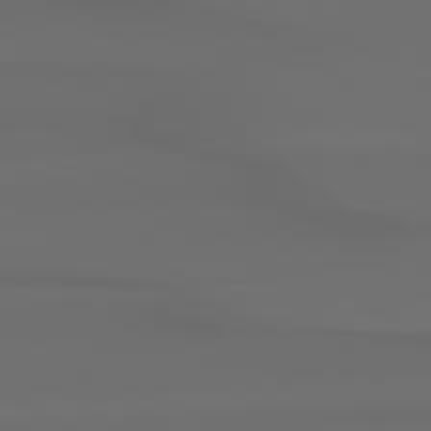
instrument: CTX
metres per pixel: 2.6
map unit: Hpe
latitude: 78.3845
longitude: -133.5560
